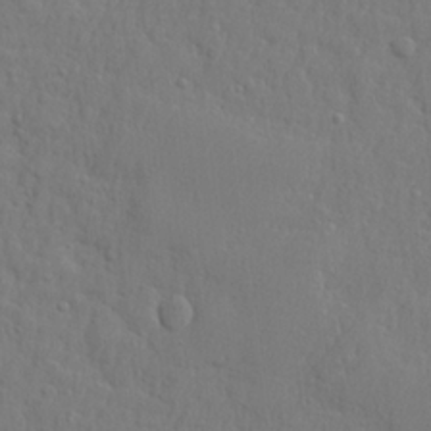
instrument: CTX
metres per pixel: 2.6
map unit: lHvf
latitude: 23.2537
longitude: 141.8800
